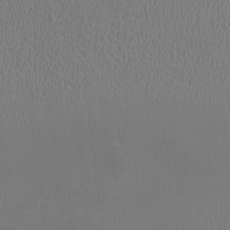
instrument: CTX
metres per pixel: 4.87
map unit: HNhu
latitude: -1.2187
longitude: -0.7435
